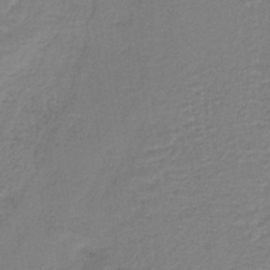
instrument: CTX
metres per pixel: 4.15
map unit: lHb
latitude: -40.5385
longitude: 53.2753
